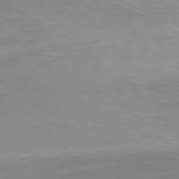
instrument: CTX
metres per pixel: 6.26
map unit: Hpe
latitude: 77.9717
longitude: -136.1767
